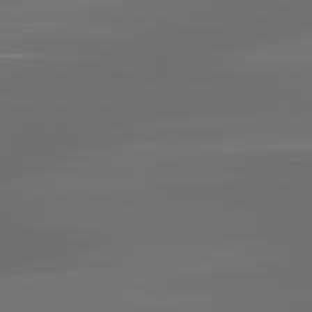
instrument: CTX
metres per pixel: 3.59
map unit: lApd
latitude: 83.3859
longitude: -129.2915
